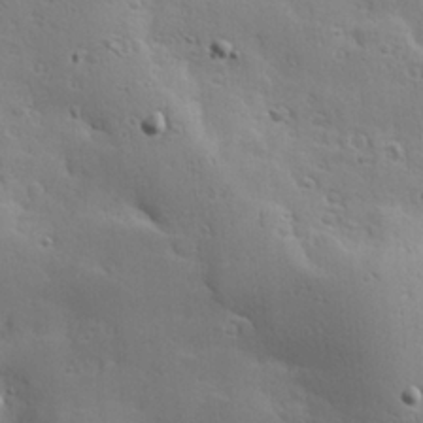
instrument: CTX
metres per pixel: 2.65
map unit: Hve
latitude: 23.4426
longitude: -96.4979
